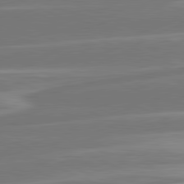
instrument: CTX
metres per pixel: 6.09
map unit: lApd
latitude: 81.4237
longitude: -131.2726
